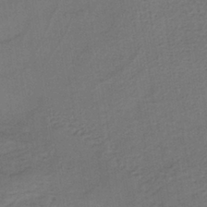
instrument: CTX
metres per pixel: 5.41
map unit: lHb
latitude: -39.2187
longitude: 59.3131
